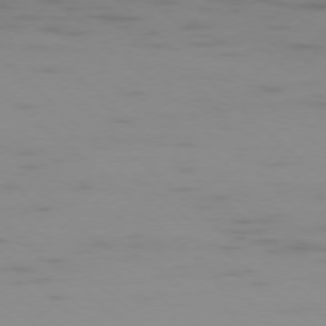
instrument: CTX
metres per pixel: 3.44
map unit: Ap
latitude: -77.3888
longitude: -67.7827
